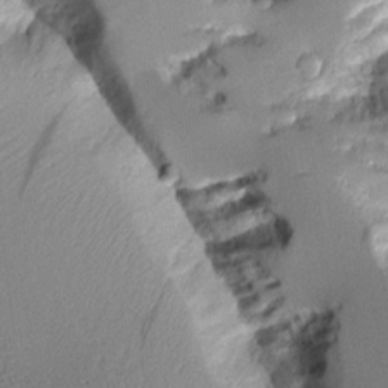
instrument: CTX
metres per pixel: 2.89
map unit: Aa
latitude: 11.6127
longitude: -126.0255
